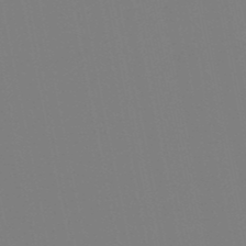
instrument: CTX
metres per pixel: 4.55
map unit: lHb
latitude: -49.8612
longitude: 80.9164
